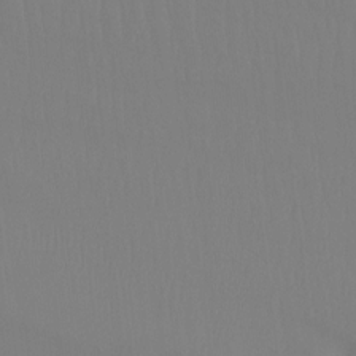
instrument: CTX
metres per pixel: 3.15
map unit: Htu
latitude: -14.9353
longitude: -47.7261
